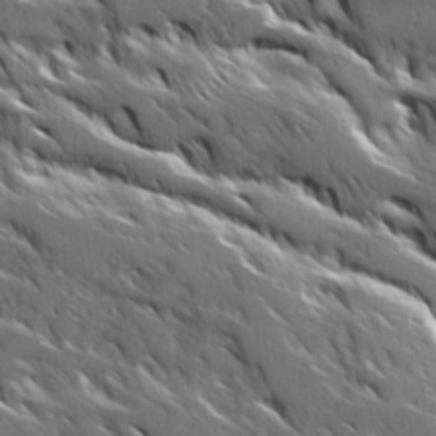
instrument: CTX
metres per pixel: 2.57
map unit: Ave
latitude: 17.1781
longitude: -129.8961
